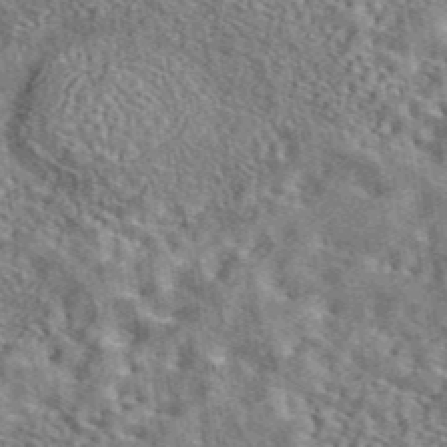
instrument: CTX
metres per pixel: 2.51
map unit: eAb
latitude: 43.0459
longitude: 112.3495
